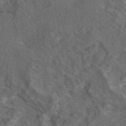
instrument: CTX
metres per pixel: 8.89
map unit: eAb
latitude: 43.8017
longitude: 111.1620
